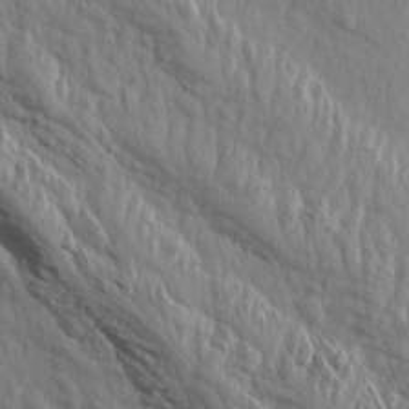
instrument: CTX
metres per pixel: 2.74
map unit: Aa
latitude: 14.7058
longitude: -143.4427
